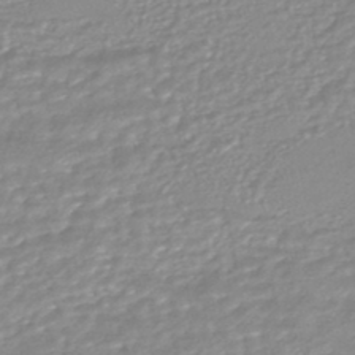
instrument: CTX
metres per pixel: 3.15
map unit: HNhu
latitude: -46.2739
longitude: 98.3873
